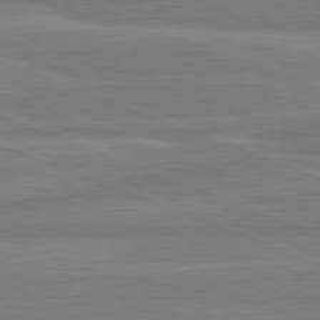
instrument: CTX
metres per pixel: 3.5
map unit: lApd
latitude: 81.8394
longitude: -175.5182
